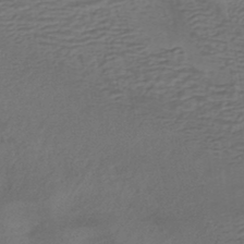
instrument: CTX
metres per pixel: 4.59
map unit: HNhu
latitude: -42.8219
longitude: 103.4454
